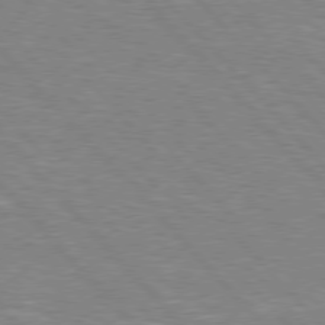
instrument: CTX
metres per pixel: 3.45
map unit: Hpe
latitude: 76.6112
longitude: -150.8002
